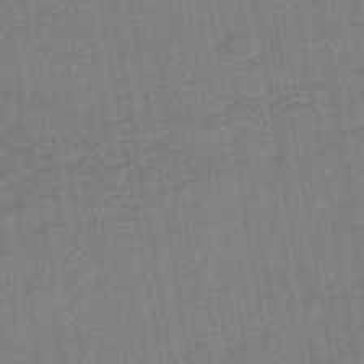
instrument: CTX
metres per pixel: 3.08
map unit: lHb
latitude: -43.8989
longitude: 72.8786
